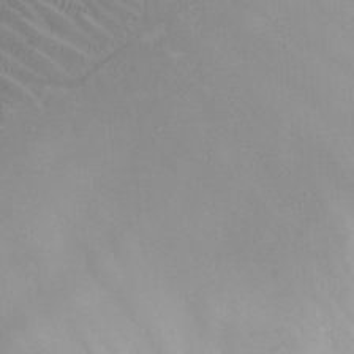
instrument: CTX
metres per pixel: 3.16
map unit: Ht
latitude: -8.8219
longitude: -20.2334
